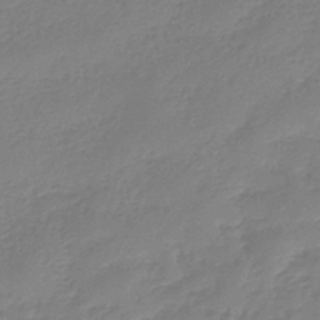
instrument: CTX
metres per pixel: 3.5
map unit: eHb
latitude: -46.0661
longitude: 83.1809
